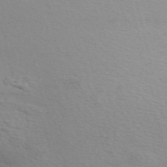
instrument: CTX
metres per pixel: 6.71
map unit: ANa
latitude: 51.0647
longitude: -71.1025
